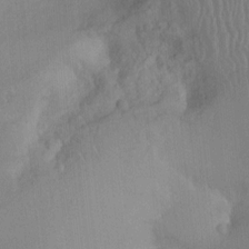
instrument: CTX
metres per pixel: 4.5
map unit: Ht
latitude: -7.9745
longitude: -38.4034
